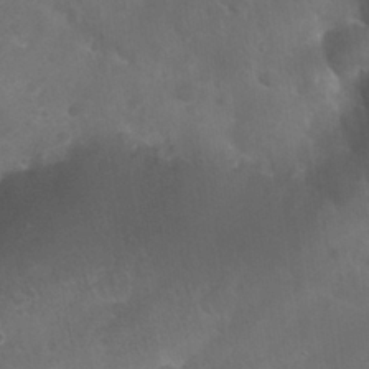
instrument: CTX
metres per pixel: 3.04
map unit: Nhu
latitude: 27.6127
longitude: -63.1403
